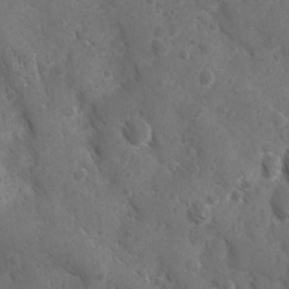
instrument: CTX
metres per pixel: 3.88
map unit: Ave
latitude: -10.4251
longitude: -119.2915
